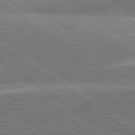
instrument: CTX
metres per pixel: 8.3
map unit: lApd
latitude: 81.7639
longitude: 141.0108
